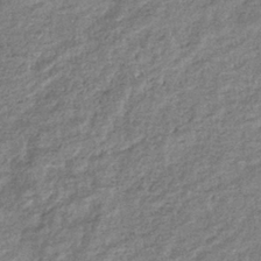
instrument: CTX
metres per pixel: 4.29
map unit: eHb
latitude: -36.6518
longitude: 78.9730
